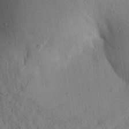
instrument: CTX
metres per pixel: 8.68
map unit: Aa
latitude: 28.5546
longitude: -148.2145
